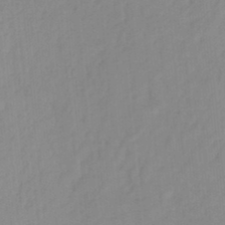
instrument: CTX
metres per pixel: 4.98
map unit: HNhu
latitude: -27.8233
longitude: 74.4062
